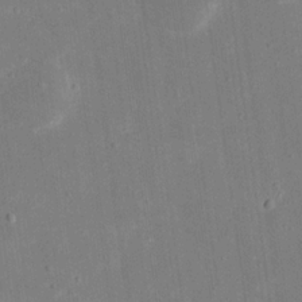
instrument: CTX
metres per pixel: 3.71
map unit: eHh
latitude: 19.7260
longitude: -69.9717
